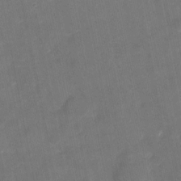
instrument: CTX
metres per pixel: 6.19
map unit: eHh
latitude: 5.3104
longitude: -69.8395
